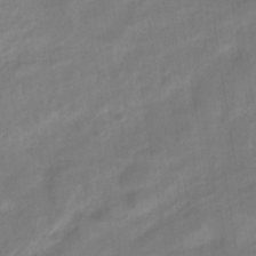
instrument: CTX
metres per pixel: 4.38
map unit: eHh
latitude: -39.7100
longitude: -26.3278
